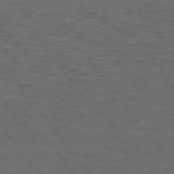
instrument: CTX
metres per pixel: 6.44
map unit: Hpe
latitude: 75.1970
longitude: -131.0270
